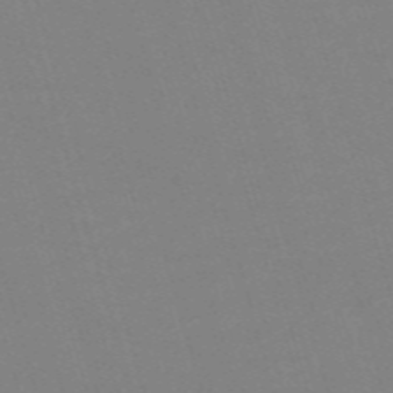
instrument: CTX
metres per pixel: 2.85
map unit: Nve
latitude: -59.1053
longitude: 60.9164
